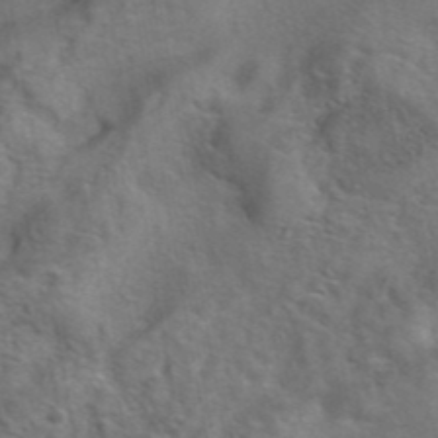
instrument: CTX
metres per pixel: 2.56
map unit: eAb
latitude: 41.9339
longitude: 104.4629
